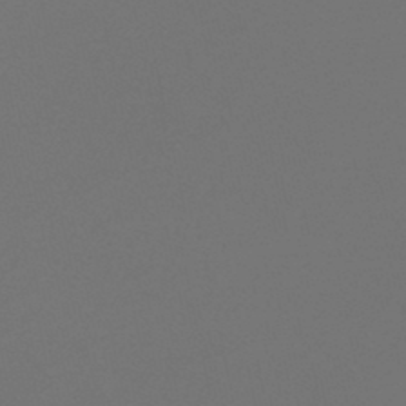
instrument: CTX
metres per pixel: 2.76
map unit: lHb
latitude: -47.1998
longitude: 59.5399
